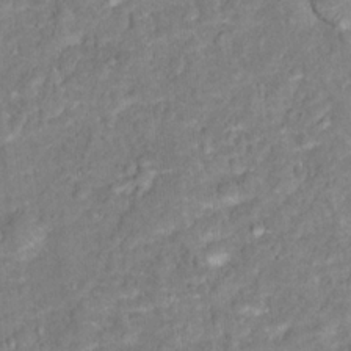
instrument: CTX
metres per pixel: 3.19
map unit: Hto
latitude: 16.4601
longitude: -42.2712
